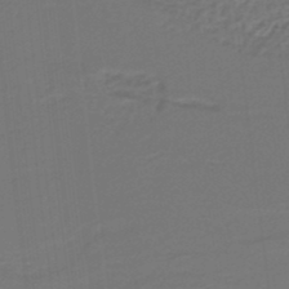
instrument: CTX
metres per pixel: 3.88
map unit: lHb
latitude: -38.2740
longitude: 55.5210
